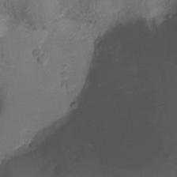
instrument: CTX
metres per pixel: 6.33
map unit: Ht
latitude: -16.9164
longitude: -48.9703
